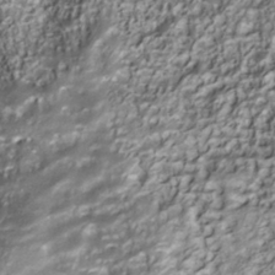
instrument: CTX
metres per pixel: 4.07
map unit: Nhu
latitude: -40.9730
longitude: -84.1389
